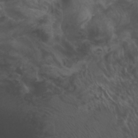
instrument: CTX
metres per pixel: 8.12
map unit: Aa
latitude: -3.5588
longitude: -73.1781
